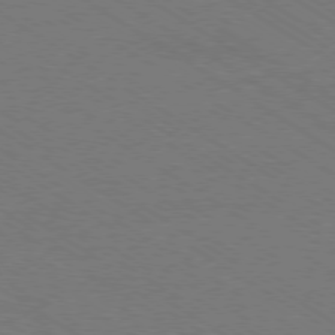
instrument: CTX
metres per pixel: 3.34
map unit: Ap
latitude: -79.2754
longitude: -84.7246
